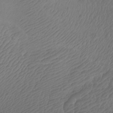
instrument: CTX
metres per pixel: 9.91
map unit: Htu
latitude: -11.1242
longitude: -72.1956
